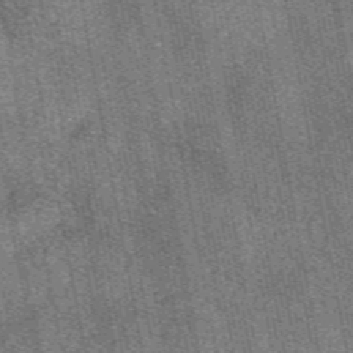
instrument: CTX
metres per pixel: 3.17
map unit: eAb
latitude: 47.2915
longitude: 108.6707
